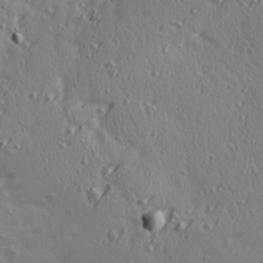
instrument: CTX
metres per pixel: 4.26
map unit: Ave
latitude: 14.9325
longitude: -105.4616
